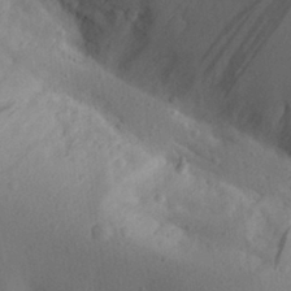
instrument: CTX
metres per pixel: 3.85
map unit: Aa
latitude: 28.1955
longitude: -145.1403
